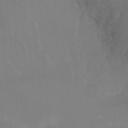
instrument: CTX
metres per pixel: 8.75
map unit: Nhu
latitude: -15.5399
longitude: -57.4237
